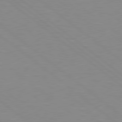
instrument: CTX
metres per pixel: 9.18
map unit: Hpe
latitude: 78.5924
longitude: -124.1011
